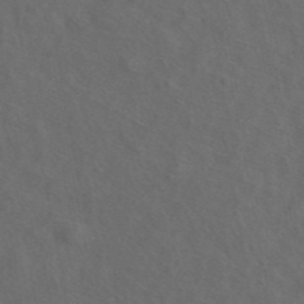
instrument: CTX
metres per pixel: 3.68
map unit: ANa
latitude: 44.0255
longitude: 27.3698
